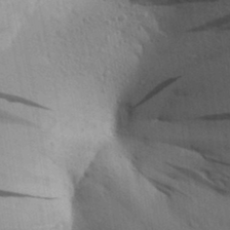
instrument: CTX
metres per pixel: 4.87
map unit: Aa
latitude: 26.1200
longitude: -148.8002
